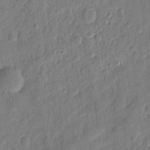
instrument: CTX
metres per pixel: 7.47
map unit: eHh
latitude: 7.6316
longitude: -73.8017
